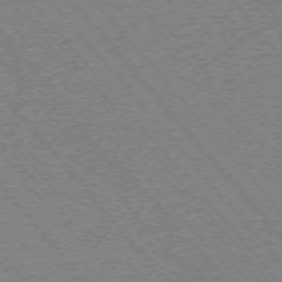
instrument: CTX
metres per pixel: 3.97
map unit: Ap
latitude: -75.3699
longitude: -86.4223
